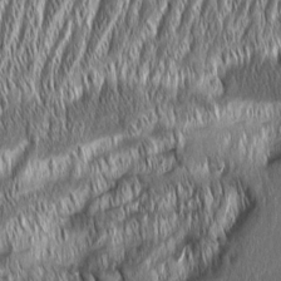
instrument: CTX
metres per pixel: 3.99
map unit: Aa
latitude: 8.0444
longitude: -130.8380
